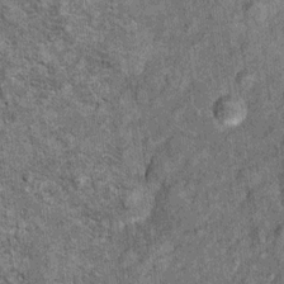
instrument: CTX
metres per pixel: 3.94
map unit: Ht
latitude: 9.8394
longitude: -38.1956
